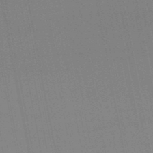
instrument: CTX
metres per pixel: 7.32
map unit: lHb
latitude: -48.0850
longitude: 67.0486
